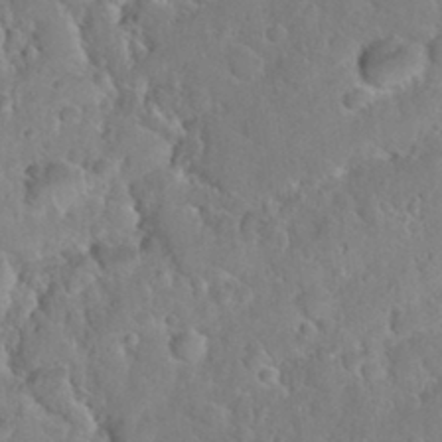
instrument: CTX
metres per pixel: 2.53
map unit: Nhu
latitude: 31.4805
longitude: -51.2537
